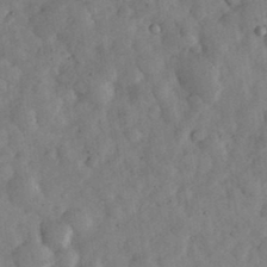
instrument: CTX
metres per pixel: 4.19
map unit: eHh
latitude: 34.3089
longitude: -69.3671
